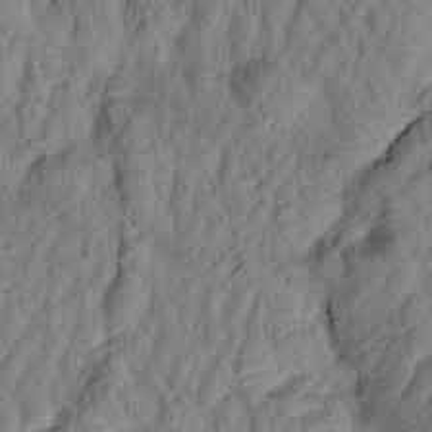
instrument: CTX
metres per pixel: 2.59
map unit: Htu
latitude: 1.2537
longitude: 175.6154
